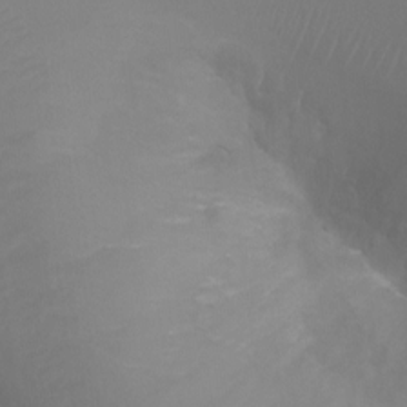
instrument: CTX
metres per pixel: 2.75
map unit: Ht
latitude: -6.8219
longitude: -29.7638
